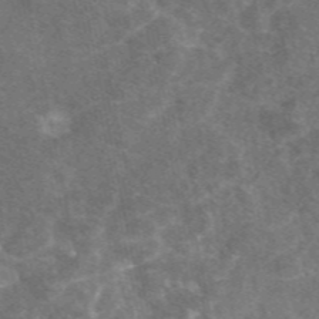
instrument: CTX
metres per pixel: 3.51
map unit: eAb
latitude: 47.4238
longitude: 118.5763
